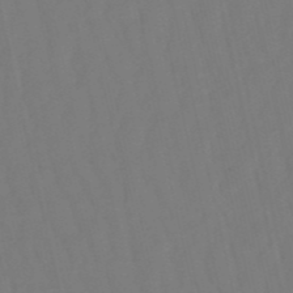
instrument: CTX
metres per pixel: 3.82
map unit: eHb
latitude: -50.3117
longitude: 76.3684
